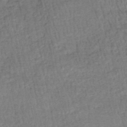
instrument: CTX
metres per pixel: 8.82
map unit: HNhu
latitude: -48.4062
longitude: 101.5777
